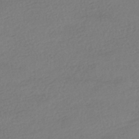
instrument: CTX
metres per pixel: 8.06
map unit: HNhu
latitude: -41.2187
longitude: 97.1998
